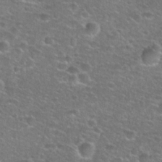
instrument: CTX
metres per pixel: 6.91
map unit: Hto
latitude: 25.8016
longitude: -49.7828
